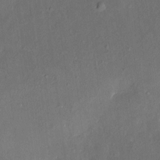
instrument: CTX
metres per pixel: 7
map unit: HNhu
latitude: 6.0822
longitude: 3.3509
